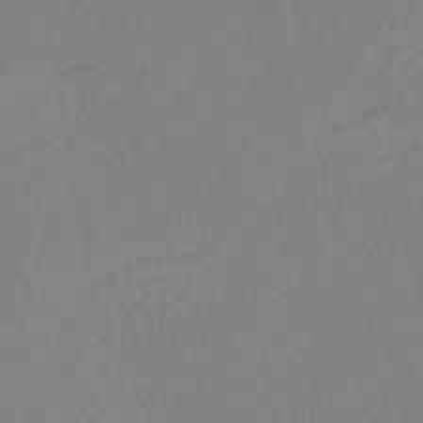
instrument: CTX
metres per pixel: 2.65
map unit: HNhu
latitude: -45.7667
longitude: 107.2376
